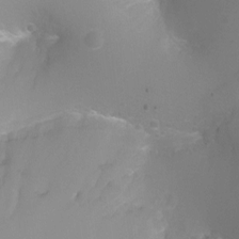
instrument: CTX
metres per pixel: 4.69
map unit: Ht
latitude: -3.0108
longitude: -26.1956
